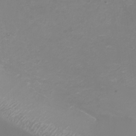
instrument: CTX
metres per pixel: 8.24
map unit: Ht
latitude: -3.0108
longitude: -62.1578
